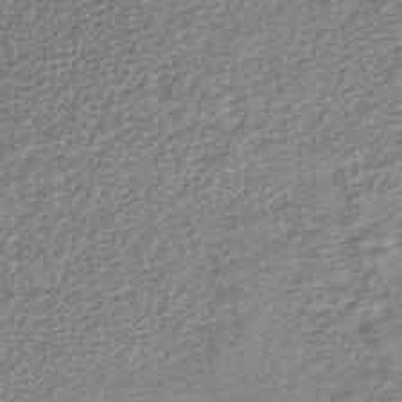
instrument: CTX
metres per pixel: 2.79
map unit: lHb
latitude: -40.6140
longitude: 73.3132
